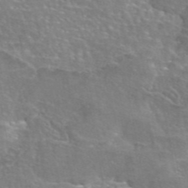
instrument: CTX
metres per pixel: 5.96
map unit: eAb
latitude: 45.2915
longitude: 106.4440
